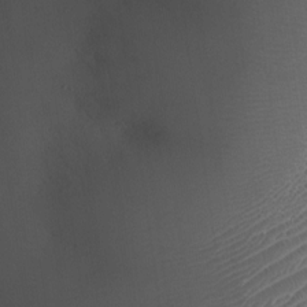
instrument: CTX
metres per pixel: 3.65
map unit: Nhu
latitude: -23.8989
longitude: -70.6301
